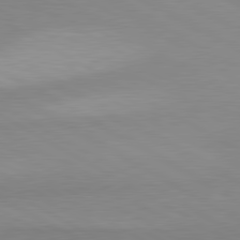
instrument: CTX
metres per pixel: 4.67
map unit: lApd
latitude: 80.5546
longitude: -179.3482
